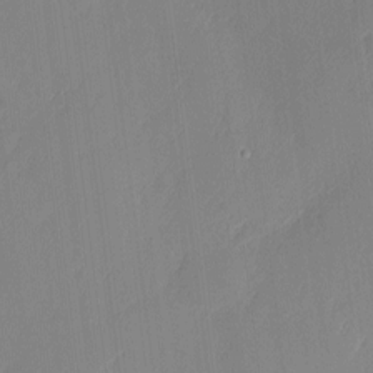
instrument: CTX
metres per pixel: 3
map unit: Nhu
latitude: 2.2900
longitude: -75.8017
